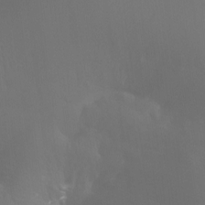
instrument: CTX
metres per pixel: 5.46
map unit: Ht
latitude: -7.2943
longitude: -30.9136
